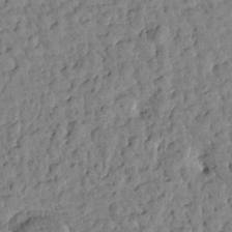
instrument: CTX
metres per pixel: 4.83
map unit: Htu
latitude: 1.0647
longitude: -179.4994
